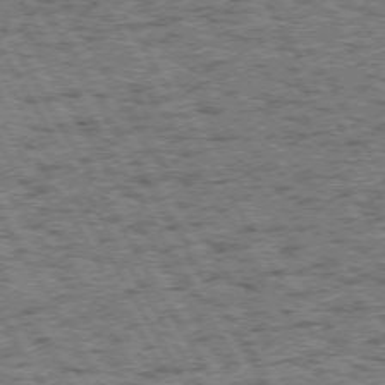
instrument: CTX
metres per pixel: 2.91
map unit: Hpe
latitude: 72.1767
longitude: -127.6883
